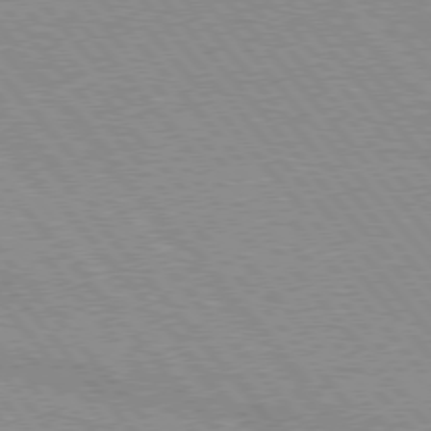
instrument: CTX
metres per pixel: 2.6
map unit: lApd
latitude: 76.1766
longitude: -85.6316
